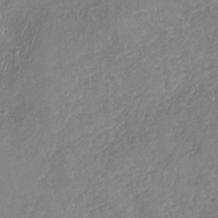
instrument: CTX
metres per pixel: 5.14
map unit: Nhu
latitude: -31.3698
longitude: -61.1214
